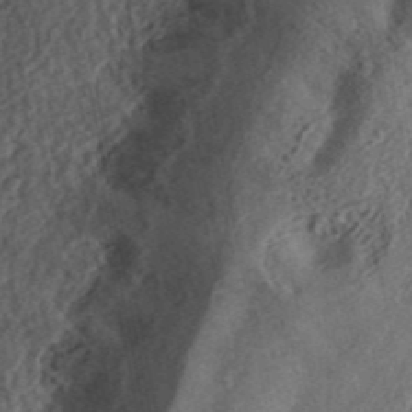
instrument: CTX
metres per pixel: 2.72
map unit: ANa
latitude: 45.0269
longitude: 46.1983
